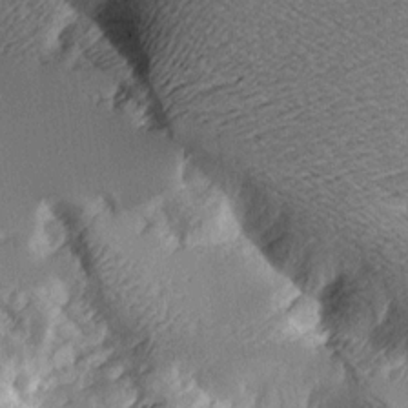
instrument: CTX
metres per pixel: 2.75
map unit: Aa
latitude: 11.3104
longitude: -127.8017
